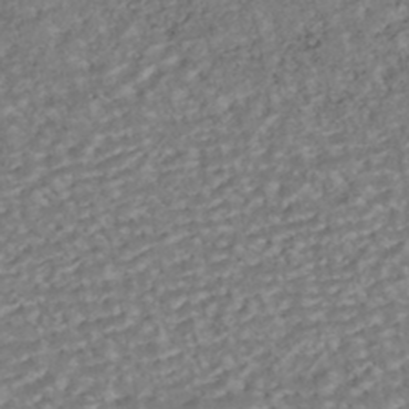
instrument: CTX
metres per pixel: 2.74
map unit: ANa
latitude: -43.6532
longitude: 108.4818
